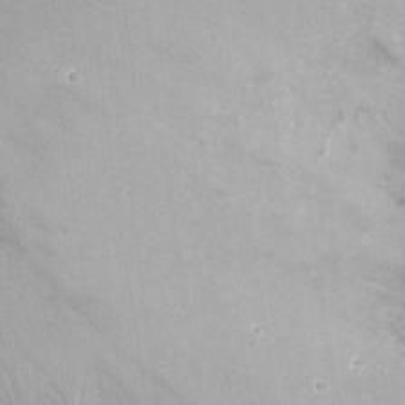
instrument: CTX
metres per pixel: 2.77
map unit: Nhu
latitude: -10.9920
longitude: -36.9703
